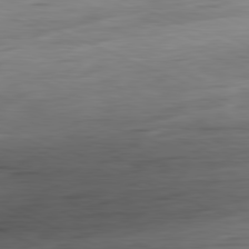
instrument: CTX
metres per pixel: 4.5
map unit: Ap
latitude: -81.2187
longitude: -81.4993
